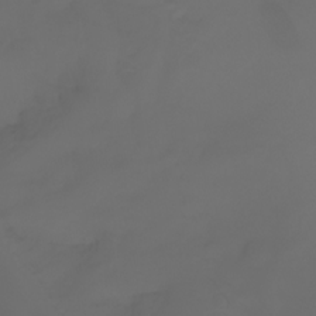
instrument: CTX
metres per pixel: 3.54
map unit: Ht
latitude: -3.7666
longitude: -61.3104
